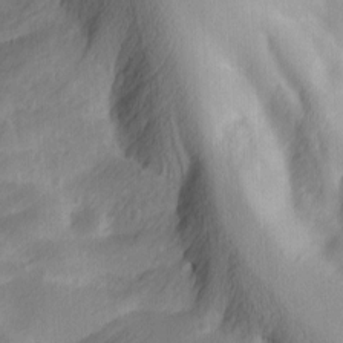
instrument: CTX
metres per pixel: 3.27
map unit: Ave
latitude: 0.2711
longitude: -112.7435
